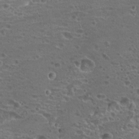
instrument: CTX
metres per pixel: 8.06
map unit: Hto
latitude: 19.1592
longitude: -42.0822
